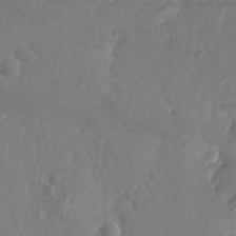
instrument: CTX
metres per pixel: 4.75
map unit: Nhu
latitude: -19.3888
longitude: -58.1578
